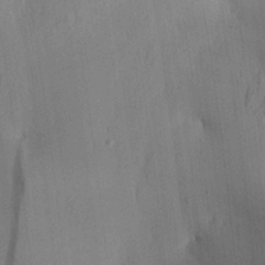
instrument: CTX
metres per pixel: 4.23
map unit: Aa
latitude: 30.0444
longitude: -142.8380
